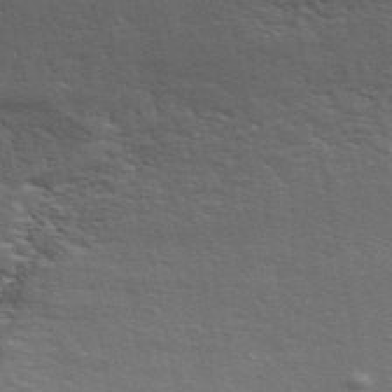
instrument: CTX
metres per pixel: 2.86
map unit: ANa
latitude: 48.0633
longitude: -76.8947
